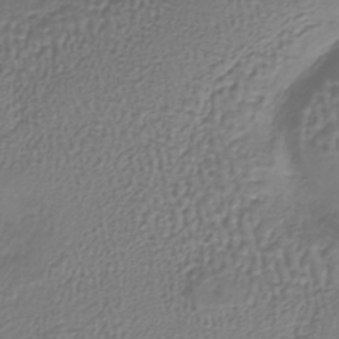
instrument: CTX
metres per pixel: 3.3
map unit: lHb
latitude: -38.3118
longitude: 62.0094
